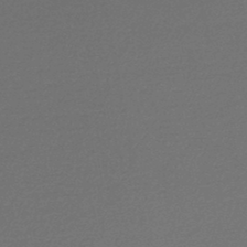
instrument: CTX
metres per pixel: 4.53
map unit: lHb
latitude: -44.9920
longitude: 75.0109
